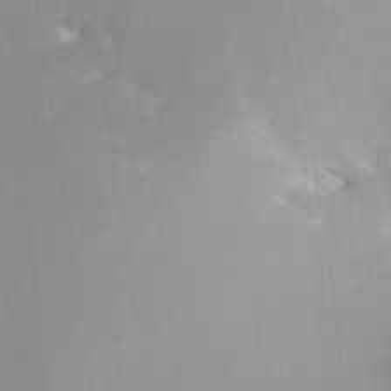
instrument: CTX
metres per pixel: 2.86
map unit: Nhe
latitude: -32.6897
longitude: -117.2348
